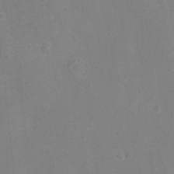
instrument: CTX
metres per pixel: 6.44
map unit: eHh
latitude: -4.2361
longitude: -75.7828
